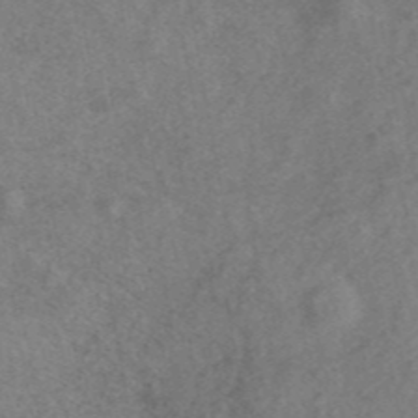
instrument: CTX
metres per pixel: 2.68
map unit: ANa
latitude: 43.7072
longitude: 26.5762
